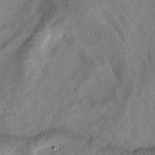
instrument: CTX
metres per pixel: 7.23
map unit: Htu
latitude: -2.7841
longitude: 169.7288
